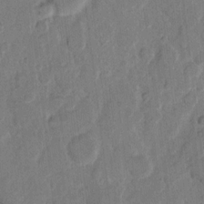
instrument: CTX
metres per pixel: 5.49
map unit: eHh
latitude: 10.0633
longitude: -64.5924
